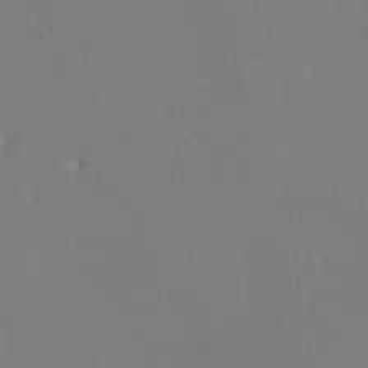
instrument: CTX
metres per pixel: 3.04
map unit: Ht
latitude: -7.5021
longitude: -19.9150
